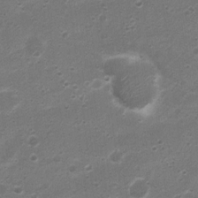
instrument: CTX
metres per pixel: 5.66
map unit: Nhu
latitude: 4.5546
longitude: -26.1578
